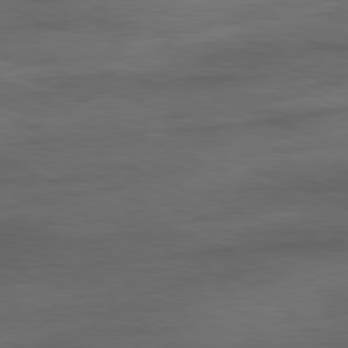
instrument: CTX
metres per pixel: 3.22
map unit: Ap
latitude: -81.4833
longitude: -81.3859
